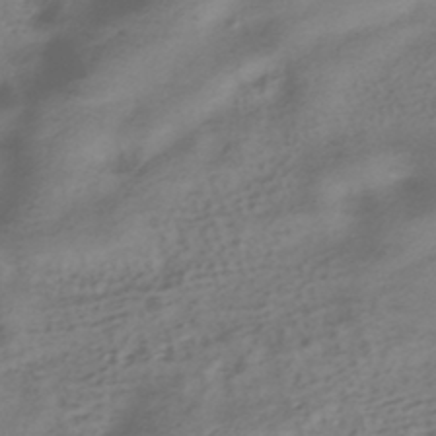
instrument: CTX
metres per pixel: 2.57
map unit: HNhu
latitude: -41.0486
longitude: 100.1794
